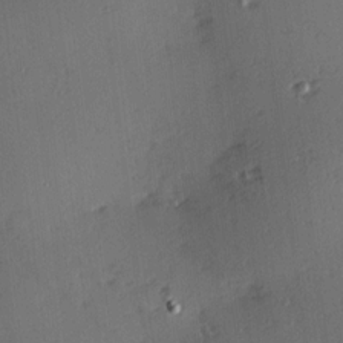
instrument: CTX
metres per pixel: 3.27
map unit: Hve
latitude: 13.9339
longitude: -90.5735
